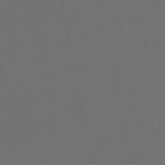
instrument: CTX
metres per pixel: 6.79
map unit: HNb
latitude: -47.1998
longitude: 56.7841
